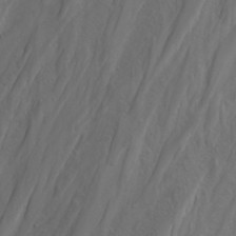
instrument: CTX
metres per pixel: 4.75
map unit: Nhu
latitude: -4.9919
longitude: -80.8002
